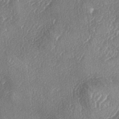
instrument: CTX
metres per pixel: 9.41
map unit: lAa
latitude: -4.7274
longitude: -126.4034
